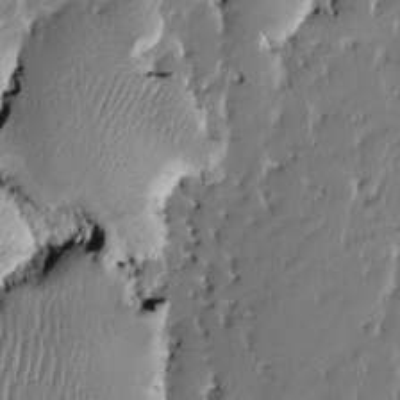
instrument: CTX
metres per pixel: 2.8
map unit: Htu
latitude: -4.3117
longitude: 176.1039
